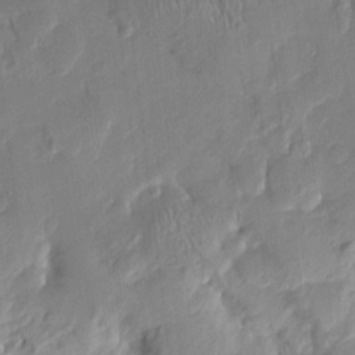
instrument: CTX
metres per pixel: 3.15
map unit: Htu
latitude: 1.7260
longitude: -177.8205
